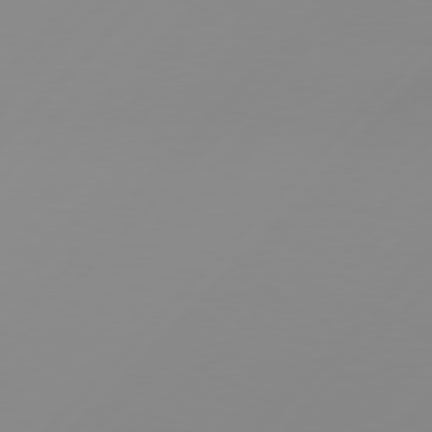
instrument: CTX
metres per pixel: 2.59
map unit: Hpe
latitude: 77.6882
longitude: -139.5560
